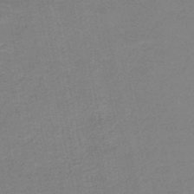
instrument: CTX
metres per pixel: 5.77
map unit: HNb
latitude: -49.7856
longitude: -48.4223
